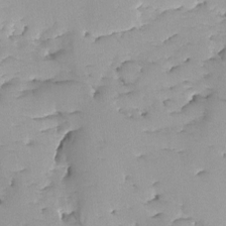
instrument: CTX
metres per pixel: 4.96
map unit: Ave
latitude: -9.1620
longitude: -117.0270
